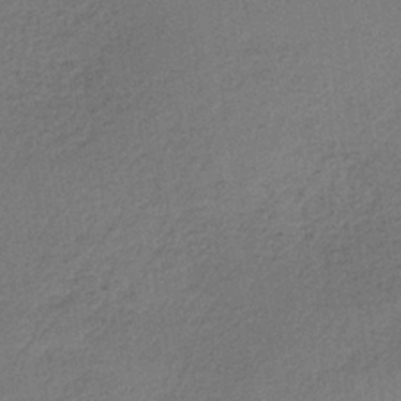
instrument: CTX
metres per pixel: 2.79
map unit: lHb
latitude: -35.2565
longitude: 62.7085
